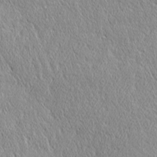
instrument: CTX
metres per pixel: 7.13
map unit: Ave
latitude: 22.0255
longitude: -135.9906
